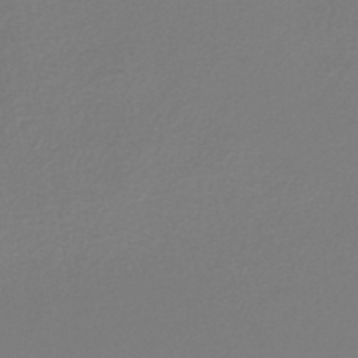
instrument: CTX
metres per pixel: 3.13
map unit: lHb
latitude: -42.1227
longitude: 62.3873
